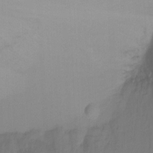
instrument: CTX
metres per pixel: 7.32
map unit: Ht
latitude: -8.5007
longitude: -37.3671
